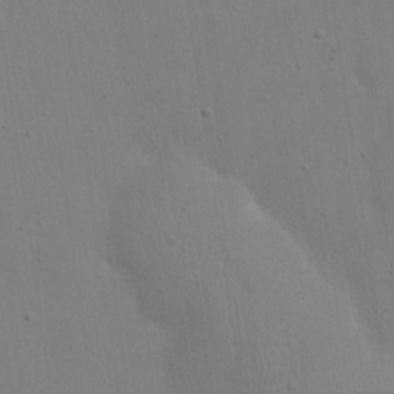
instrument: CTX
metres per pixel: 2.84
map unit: eHh
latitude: 18.2144
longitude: -71.7638
